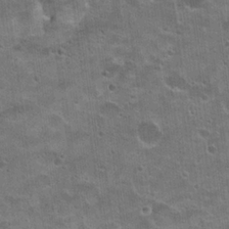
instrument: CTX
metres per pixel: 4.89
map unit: Hto
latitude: 22.0255
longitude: -43.0081
